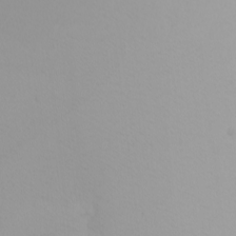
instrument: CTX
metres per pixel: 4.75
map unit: Nhu
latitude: -8.1795
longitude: -95.5182
